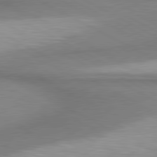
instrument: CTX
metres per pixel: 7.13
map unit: lApd
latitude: 80.5735
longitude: 162.6140
